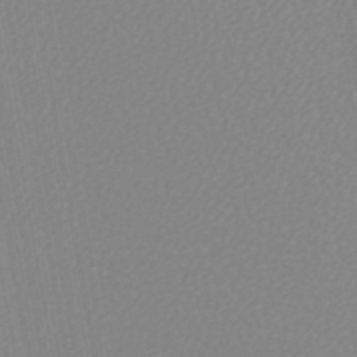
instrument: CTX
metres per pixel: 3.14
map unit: lHb
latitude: -45.4643
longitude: 73.8800
